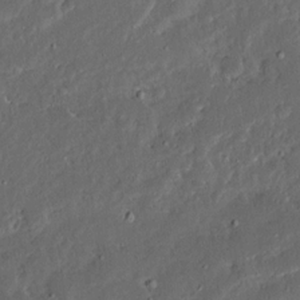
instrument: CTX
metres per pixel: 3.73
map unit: Ave
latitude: 14.3846
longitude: -138.7435
